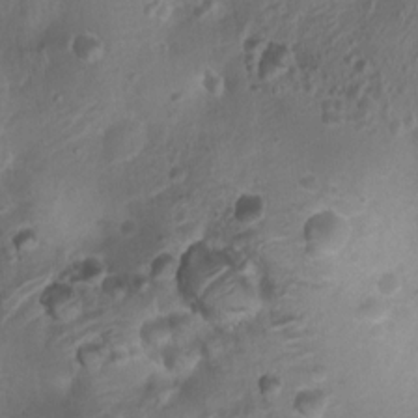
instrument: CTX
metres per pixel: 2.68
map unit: Nhu
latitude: 6.6301
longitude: -21.5749
